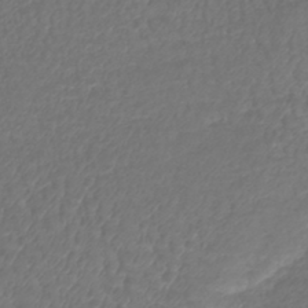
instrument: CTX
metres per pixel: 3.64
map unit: lHb
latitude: -42.1794
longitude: 72.6707
